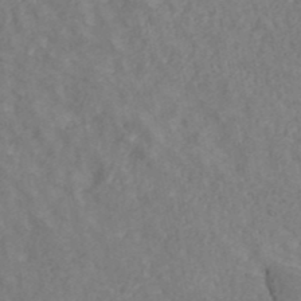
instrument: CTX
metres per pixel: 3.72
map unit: ANa
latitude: 41.9150
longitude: 29.7856
